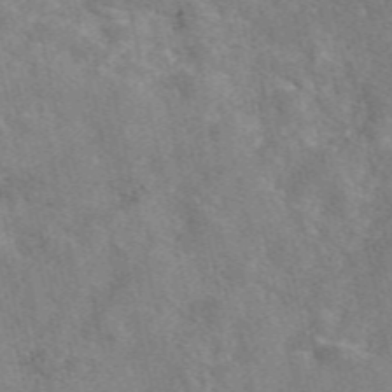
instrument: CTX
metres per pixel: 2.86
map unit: eAb
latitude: 48.9514
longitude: 121.9178
